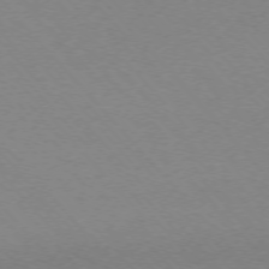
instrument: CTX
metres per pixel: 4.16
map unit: Ap
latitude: -75.8234
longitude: -63.1970
